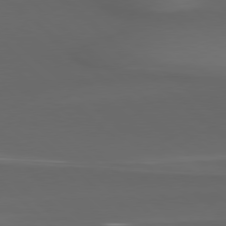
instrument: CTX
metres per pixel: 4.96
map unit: Hpe
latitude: 77.9717
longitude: -165.0647
